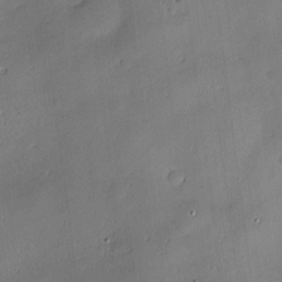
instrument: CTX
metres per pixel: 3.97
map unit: Hve
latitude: -10.5007
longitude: 175.8044
